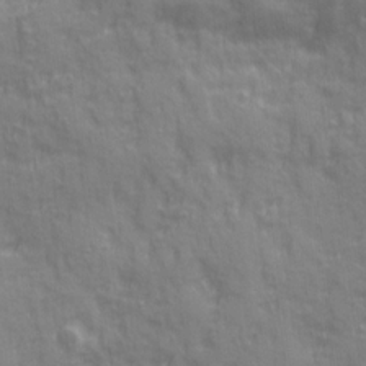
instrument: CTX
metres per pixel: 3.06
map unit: Ave
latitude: 20.1956
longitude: -132.6302
